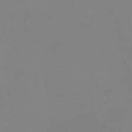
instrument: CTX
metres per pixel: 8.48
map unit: HNhu
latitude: -1.9745
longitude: -3.4426
